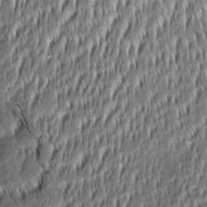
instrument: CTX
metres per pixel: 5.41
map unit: Aa
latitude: 8.6680
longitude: -132.6491
